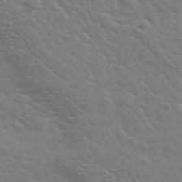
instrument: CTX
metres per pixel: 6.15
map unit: Ave
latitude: 37.0270
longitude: -109.4048
